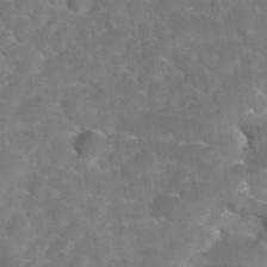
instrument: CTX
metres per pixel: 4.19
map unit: Hto
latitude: 35.0269
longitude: -52.9325
